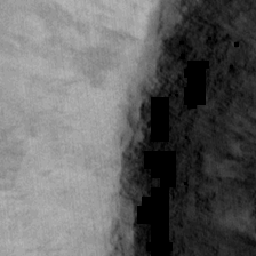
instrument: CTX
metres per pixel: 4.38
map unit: Ht
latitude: 11.3671
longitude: -38.3278
